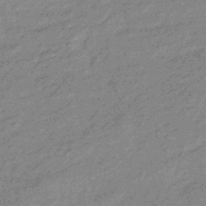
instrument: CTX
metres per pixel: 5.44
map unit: eHb
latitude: -44.0094
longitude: 88.5007
